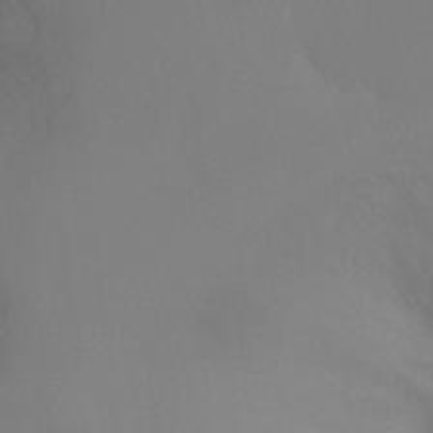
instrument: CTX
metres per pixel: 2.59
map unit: Ht
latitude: -8.8975
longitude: -32.3656
